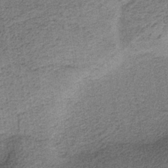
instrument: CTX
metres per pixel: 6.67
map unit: HNb
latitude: -36.2928
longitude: 54.3873
